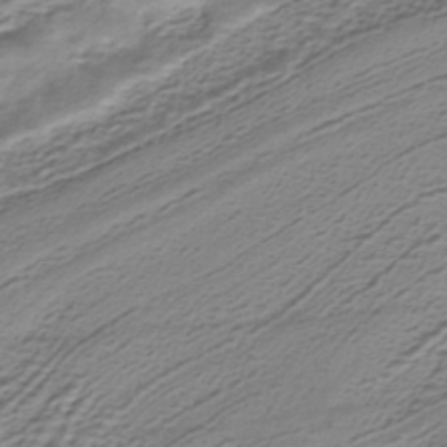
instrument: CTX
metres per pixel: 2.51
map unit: HNhu
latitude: -40.2361
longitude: 109.1431
